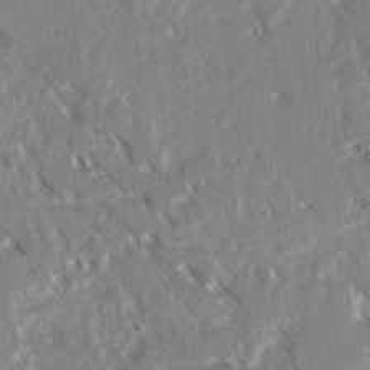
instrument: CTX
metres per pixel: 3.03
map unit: lAvf
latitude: 3.6505
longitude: -105.2159
